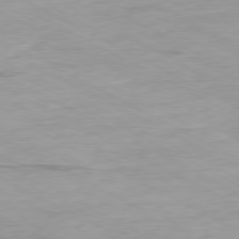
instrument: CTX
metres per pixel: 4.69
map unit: Ap
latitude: -80.1417
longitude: -76.1200
